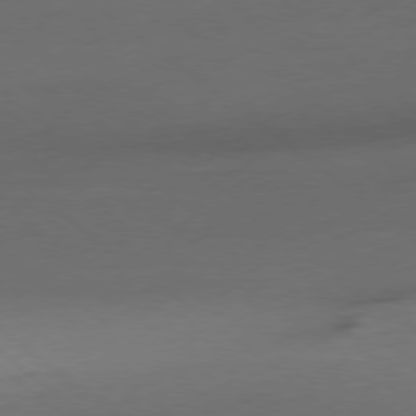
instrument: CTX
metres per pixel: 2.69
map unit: Ap
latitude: -78.8030
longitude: -56.1010
